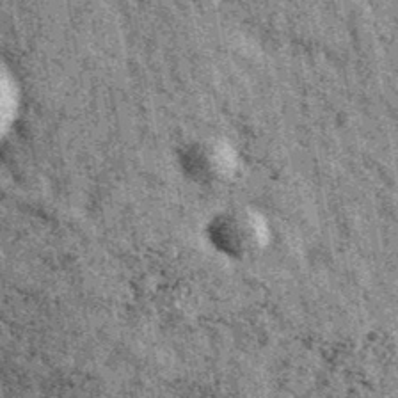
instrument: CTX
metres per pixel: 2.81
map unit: Ave
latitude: 40.4034
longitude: -107.6883
